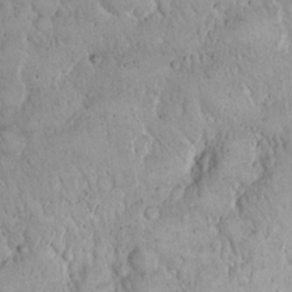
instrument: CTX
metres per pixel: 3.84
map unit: Hto
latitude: 14.1956
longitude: -57.0836
